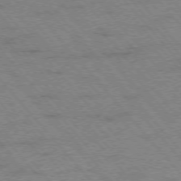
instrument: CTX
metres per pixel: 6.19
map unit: Hpe
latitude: -75.9556
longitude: -14.4034
